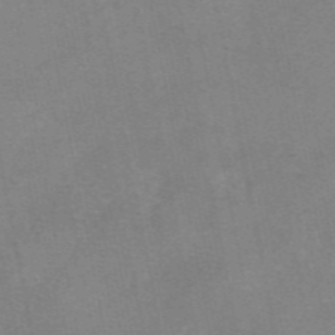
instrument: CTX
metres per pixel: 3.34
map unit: eAb
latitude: 48.3089
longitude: 103.9556
